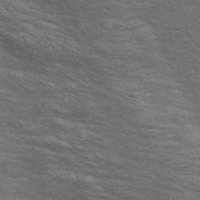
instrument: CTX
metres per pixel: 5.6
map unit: Nve
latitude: -57.5399
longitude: 54.2740
